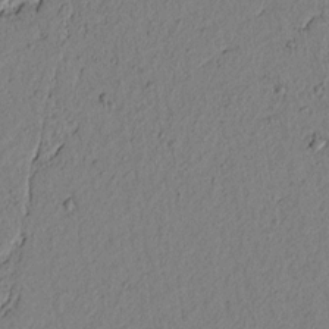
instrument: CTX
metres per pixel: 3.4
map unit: lAvf
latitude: 7.3293
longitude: 164.2551
